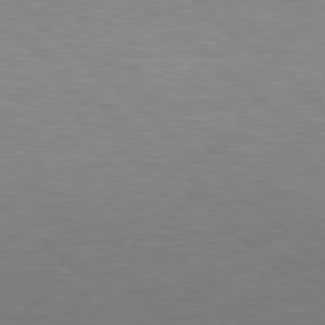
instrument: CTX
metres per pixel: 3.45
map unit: Hpe
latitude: 77.7260
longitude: -157.0836
